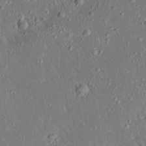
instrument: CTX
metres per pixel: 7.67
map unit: Ave
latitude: 17.4426
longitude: -140.5545
